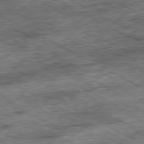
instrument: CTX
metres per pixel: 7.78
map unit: Ap
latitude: -80.7463
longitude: -89.1026
